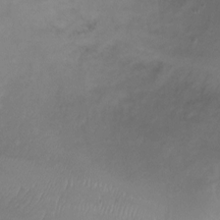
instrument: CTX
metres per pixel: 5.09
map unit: Ht
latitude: 2.1578
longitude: -35.2914
